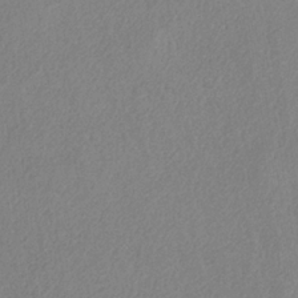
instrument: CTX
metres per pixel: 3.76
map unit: HNb
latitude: -33.1620
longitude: 55.1998
